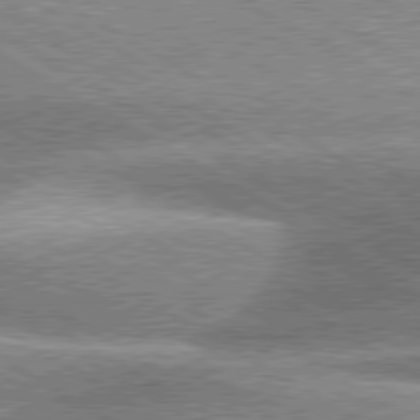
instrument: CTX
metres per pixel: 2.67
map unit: lApd
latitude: 79.9150
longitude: -136.1389
